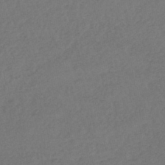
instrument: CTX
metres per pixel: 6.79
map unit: lHb
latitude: -43.4643
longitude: 73.6722
